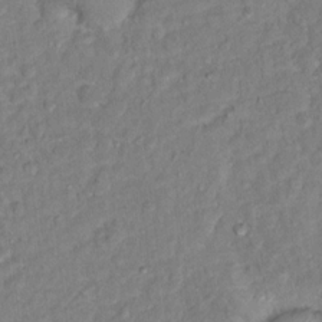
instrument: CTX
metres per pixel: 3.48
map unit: Hto
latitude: 13.3482
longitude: -37.5182
